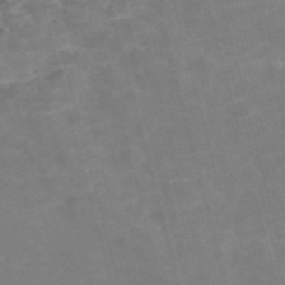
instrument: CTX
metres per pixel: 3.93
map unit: Nve
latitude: -58.3306
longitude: 55.0298
